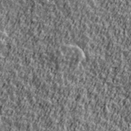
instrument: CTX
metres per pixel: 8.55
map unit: Ave
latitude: 41.9339
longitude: -112.1200
